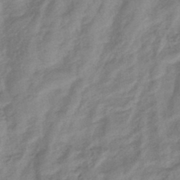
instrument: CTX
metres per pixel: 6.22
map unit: eHb
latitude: -44.2928
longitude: 85.2376
